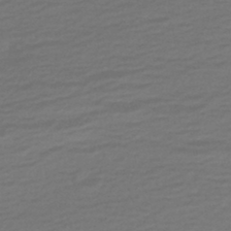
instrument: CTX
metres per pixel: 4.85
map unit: HNhu
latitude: -45.7667
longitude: 99.8044
